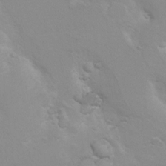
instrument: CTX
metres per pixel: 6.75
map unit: Hto
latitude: 7.8016
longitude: -30.9892
